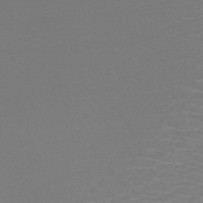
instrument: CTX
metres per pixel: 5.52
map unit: HNb
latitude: -46.6518
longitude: -42.0822
